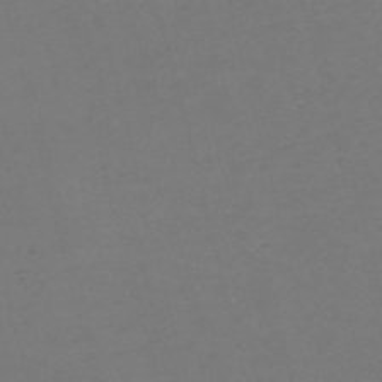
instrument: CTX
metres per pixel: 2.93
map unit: Nve
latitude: -57.9178
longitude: 53.2565
